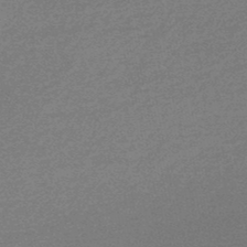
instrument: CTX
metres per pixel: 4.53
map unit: lHb
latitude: -48.3496
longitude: 62.7652
